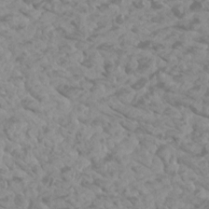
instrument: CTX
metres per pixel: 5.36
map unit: Htu
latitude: 2.1766
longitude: -21.0081
